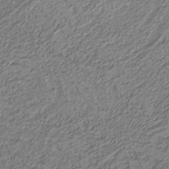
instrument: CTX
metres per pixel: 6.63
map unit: eAb
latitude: -39.0487
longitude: 51.7478
